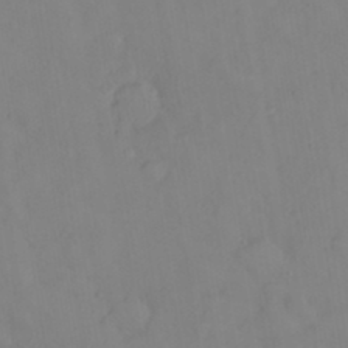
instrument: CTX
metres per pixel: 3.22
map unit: Nhu
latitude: 23.9150
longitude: -62.4979
